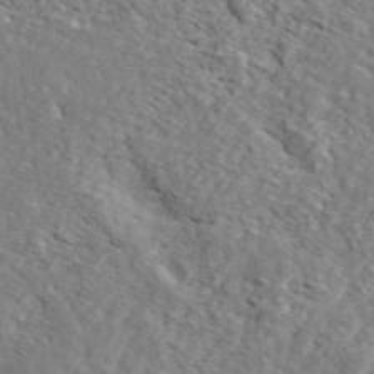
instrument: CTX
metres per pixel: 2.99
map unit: ANa
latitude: 44.3278
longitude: 21.5588
